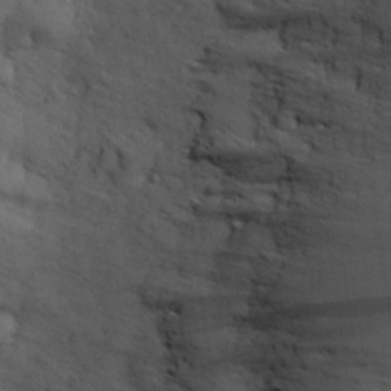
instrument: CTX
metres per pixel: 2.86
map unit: Nhu
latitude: 27.7828
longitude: -71.4237
